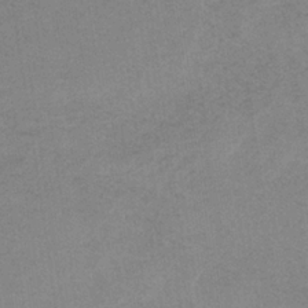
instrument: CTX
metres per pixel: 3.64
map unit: HNb
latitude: -32.7086
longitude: 63.1809
